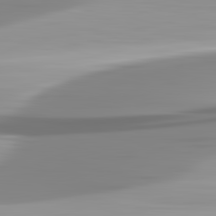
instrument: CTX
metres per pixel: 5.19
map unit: lApd
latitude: 82.8191
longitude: -138.7435
